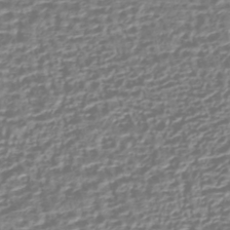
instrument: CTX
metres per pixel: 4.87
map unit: HNhu
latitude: -43.2753
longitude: 106.5196
